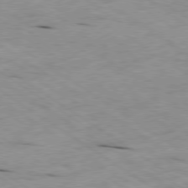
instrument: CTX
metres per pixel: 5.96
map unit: Ap
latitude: -79.9556
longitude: -101.8017
